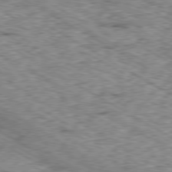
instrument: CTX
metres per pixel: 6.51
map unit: Ap
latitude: -80.2740
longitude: -48.6490
